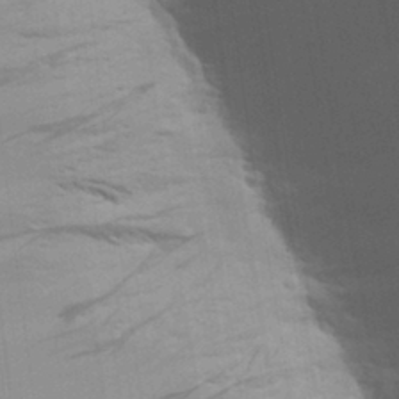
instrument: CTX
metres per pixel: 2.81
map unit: Aa
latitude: 27.8772
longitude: -139.3671
